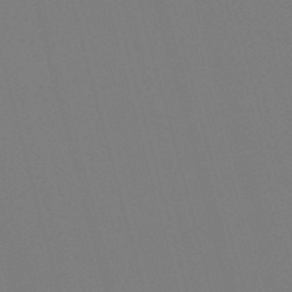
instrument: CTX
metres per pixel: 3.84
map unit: eHb
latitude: -50.5007
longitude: 75.4644
